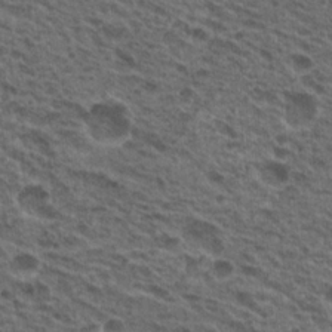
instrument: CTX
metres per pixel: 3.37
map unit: Nhu
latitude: 19.5560
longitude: -31.8584
